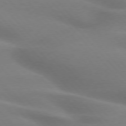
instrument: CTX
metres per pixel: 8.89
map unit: lApd
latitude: 75.7072
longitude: -61.0080
